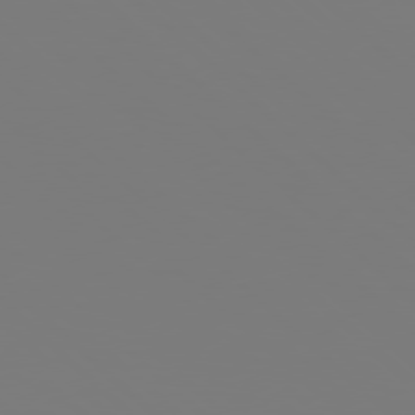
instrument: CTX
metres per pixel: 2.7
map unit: Hpe
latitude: 78.1011
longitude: -162.4790
